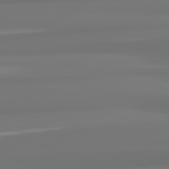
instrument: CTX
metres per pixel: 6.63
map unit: lApd
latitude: 82.2900
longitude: 175.8044
